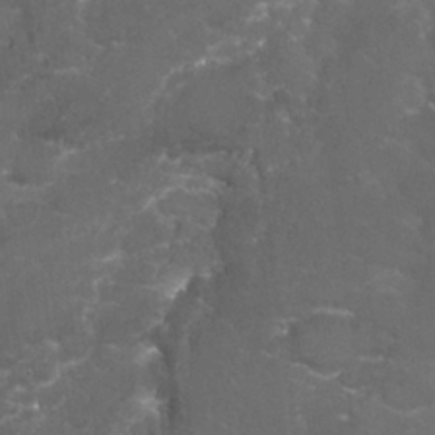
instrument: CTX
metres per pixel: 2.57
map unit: Nhu
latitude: 27.4615
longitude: -60.8191
